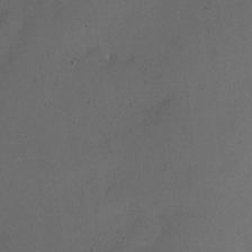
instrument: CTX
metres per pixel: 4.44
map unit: HNhu
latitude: 5.8583
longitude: 14.5385
